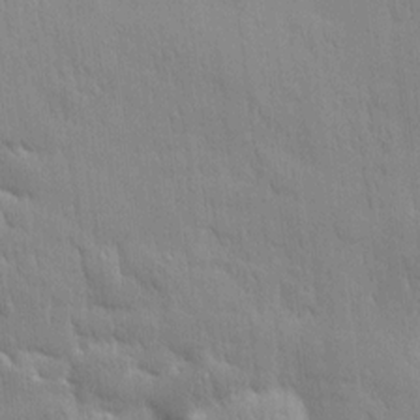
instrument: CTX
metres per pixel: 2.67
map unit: Htu
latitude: 1.7449
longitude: -178.4412
